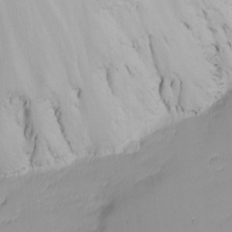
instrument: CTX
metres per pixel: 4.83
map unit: Nhu
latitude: -5.1620
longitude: -81.2159
